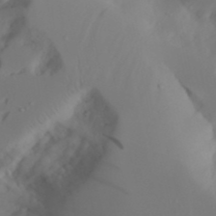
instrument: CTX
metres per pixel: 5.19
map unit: Aa
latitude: 24.0822
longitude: -131.4049
